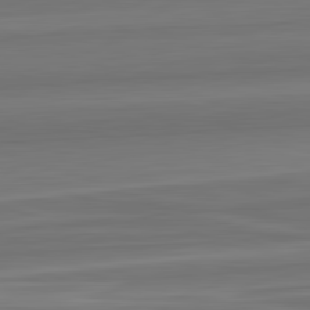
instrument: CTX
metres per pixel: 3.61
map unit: lApd
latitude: 82.8191
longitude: 168.9730
